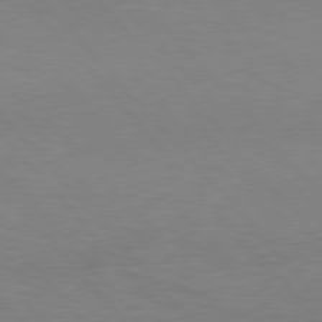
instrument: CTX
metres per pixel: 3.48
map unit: Hpe
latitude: 76.9324
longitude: -163.0459
